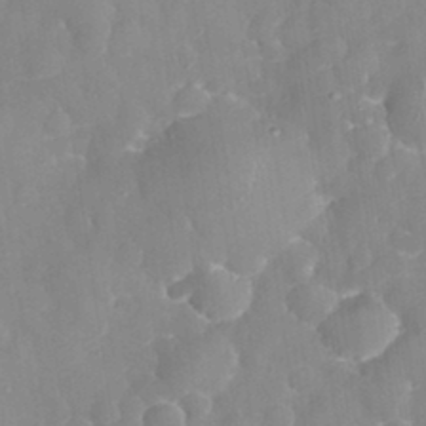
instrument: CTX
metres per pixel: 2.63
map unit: eHh
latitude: 32.4412
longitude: -59.8205
